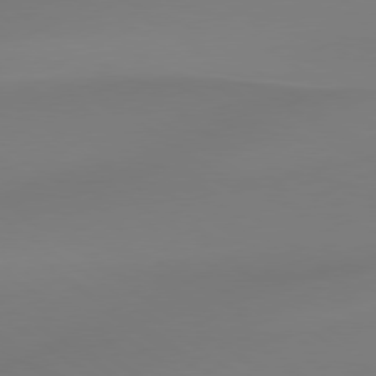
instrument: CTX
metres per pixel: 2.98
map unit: lApd
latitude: 78.9703
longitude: -143.3293
